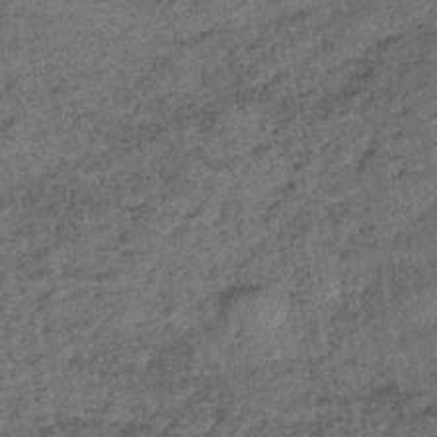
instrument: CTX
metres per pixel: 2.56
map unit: lHb
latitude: -39.5966
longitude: 65.7478
